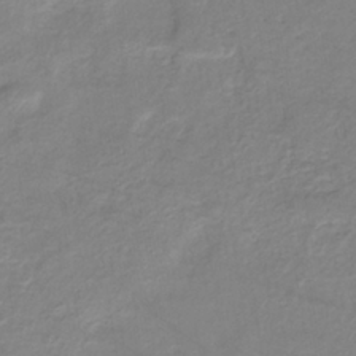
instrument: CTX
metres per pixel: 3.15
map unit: eHb
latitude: -36.6707
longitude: 74.6708
